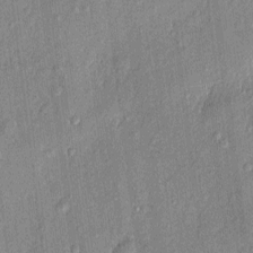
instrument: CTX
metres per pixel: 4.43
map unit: eHh
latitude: 4.2522
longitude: -74.8191
